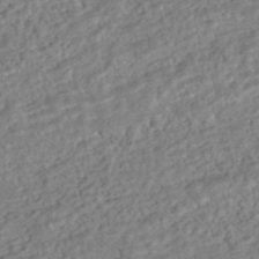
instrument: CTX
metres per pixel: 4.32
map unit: HNhu
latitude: -44.3684
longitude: 100.1038
